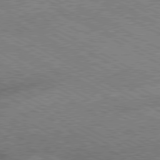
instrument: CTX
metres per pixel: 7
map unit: Hpe
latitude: -81.1620
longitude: 20.0850
